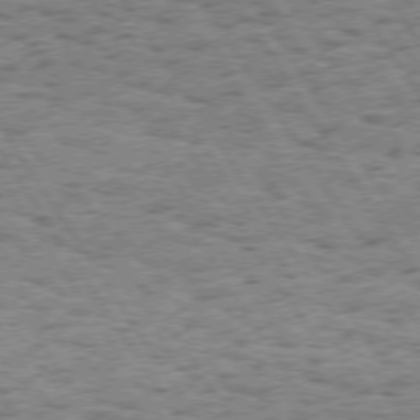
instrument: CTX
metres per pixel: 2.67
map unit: Hpe
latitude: 73.8206
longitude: -133.8017
